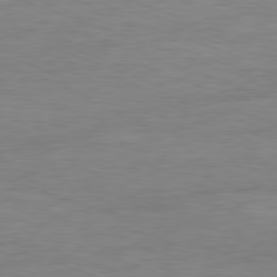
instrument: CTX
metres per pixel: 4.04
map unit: Ap
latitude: -81.3132
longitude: -89.4616
